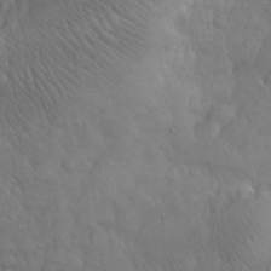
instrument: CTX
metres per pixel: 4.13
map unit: eHh
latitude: 31.2915
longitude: -67.5560
